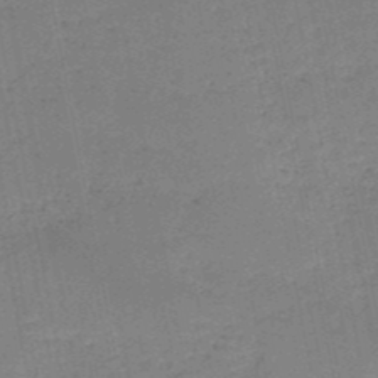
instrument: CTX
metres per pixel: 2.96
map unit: HNb
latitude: -50.5007
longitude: -40.6679
